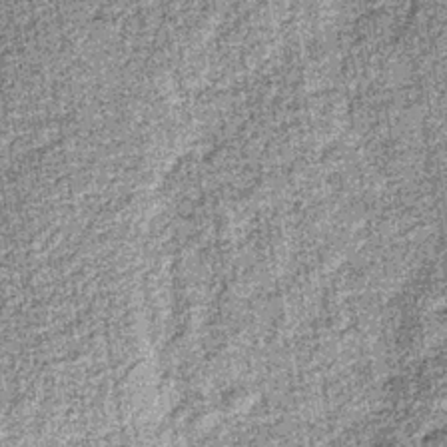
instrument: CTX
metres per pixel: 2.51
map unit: lHb
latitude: -37.1620
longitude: 64.8030
